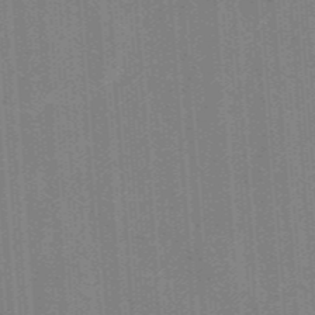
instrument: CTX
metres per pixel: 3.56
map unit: ANa
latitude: -38.0283
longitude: 95.0675
